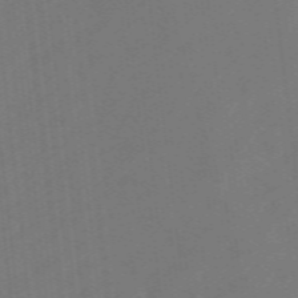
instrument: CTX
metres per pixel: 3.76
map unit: eHb
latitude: -49.8989
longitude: 83.4454
